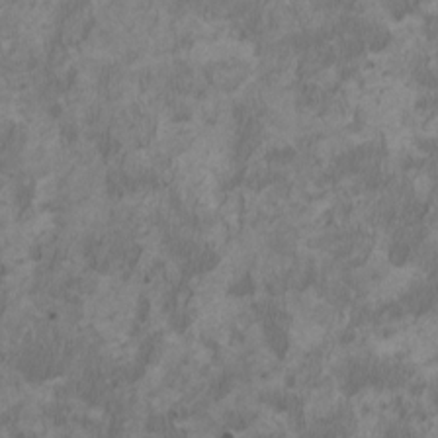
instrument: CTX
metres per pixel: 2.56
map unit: HNhu
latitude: 2.9136
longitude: -3.3104
